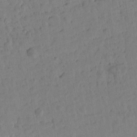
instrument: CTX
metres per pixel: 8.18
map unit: Htu
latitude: 1.6694
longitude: 177.0298
